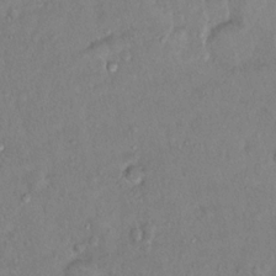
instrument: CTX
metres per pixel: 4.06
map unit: Nhu
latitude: 14.3657
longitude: -29.2537
